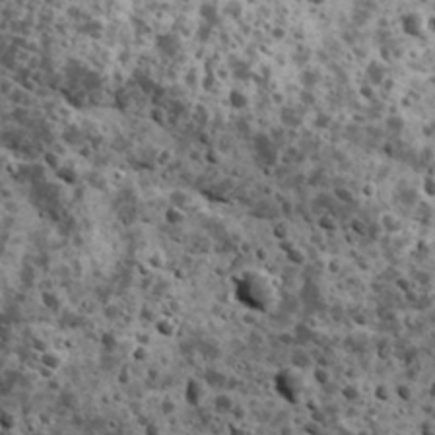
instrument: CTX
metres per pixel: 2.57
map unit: Ave
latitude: 17.8583
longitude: -134.5923
